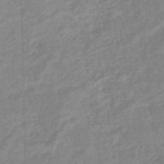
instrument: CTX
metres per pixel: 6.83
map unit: eHb
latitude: -45.6155
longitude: 83.7855
